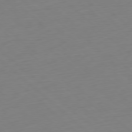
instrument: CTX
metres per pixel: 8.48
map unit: Ap
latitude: -78.6329
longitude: -61.4237
